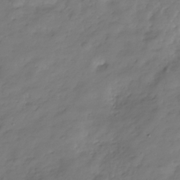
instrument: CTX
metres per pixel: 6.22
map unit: Hve
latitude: -31.3887
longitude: 90.2362
